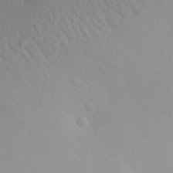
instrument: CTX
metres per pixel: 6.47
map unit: Aa
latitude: 30.4601
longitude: -141.2348
